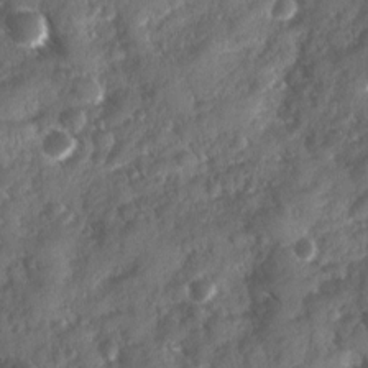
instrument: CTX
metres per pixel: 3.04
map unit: Ave
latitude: 10.6302
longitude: -103.1025
